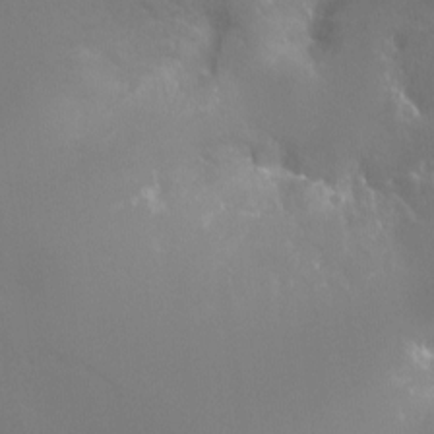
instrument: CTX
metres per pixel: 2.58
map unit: Ht
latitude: -11.2943
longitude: -45.0269
